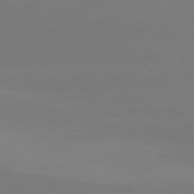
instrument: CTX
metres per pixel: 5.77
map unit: Hpe
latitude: 78.4790
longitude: -131.8962
